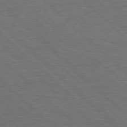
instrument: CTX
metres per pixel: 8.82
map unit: Hpe
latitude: 78.1389
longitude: -155.1025
